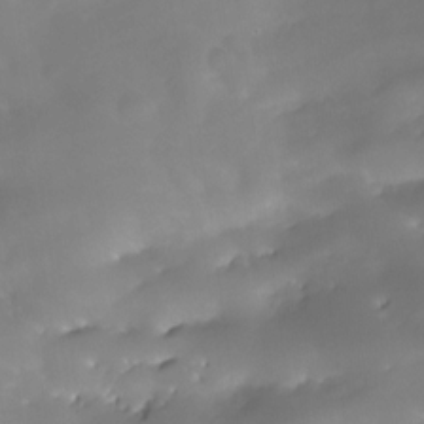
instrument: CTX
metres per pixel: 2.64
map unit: HNhu
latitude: -23.4832
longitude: 50.7274
